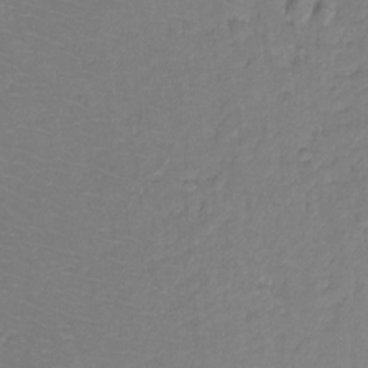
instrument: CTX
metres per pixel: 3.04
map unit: Ht
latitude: -11.6911
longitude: -39.6316
